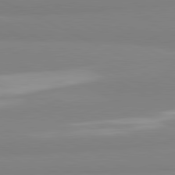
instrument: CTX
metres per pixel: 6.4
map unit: lApd
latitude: 81.5938
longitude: 179.4265
